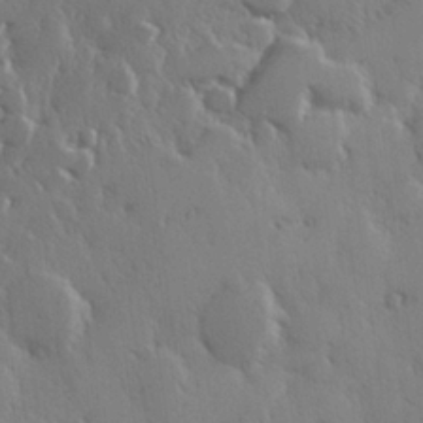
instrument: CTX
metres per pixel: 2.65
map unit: Hve
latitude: 27.1592
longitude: 150.2173
